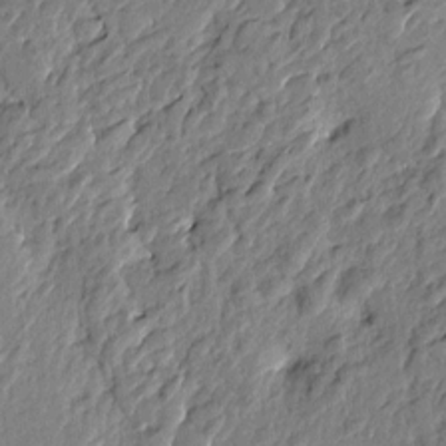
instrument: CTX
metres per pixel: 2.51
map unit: Htu
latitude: -2.8407
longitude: 179.7666
